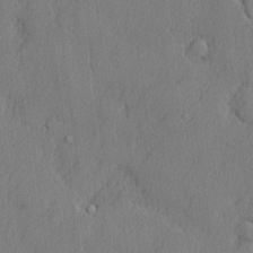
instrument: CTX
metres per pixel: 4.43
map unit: lHvf
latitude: 21.9150
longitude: 142.5762
